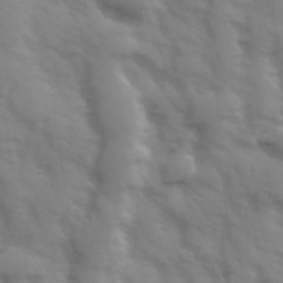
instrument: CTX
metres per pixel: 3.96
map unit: Hve
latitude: 32.6868
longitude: 150.2550
